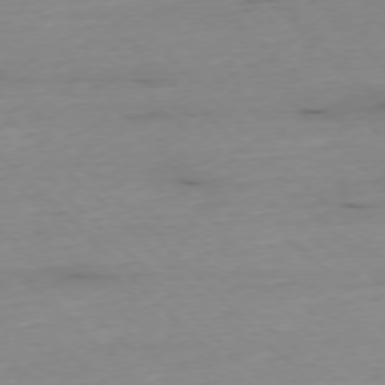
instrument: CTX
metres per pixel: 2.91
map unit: Ap
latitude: -76.8597
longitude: -90.6113
